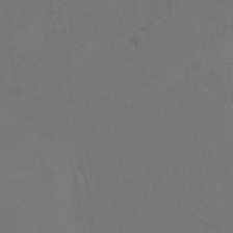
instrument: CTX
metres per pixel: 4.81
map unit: Htu
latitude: -7.5777
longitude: -48.4601
